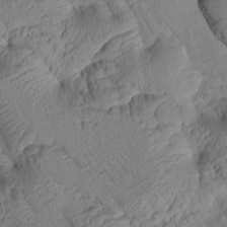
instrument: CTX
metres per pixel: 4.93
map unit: Htu
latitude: 2.2333
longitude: 176.7085
